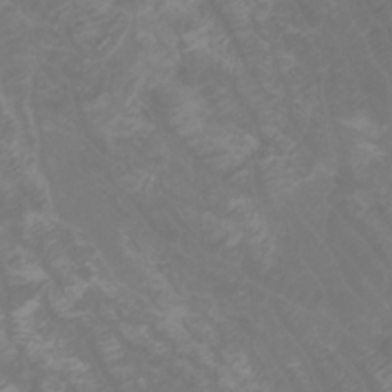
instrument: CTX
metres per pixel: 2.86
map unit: Htu
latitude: -0.9920
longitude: -77.1781
